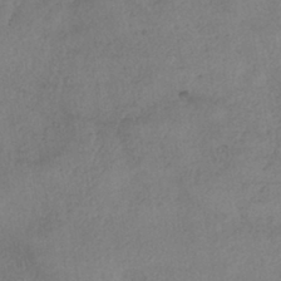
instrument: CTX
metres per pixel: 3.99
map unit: eHh
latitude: -41.6155
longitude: 119.4265
